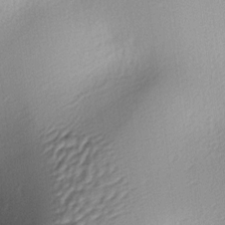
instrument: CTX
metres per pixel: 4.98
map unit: lAa
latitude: -5.5399
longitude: -123.2348
